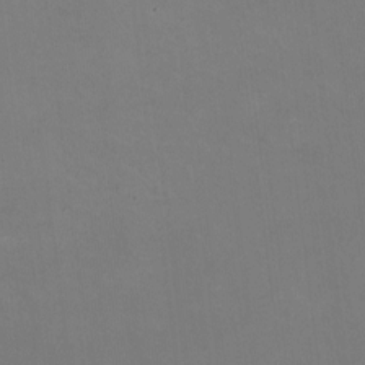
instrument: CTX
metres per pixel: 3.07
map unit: HNhu
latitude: -2.1038
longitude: -3.0836
